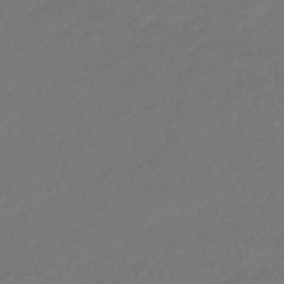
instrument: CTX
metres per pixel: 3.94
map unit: lHb
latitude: -43.0108
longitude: 67.7289
